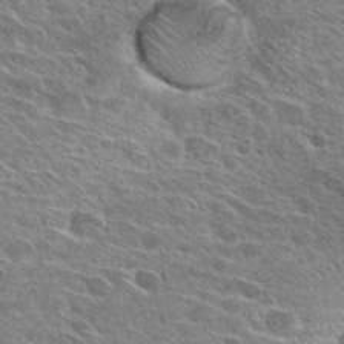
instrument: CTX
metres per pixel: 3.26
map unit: Hto
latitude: 28.5168
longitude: -42.8191
